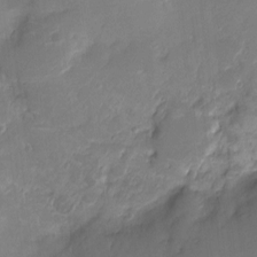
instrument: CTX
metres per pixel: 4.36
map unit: Ht
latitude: -6.6518
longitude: -25.6504
